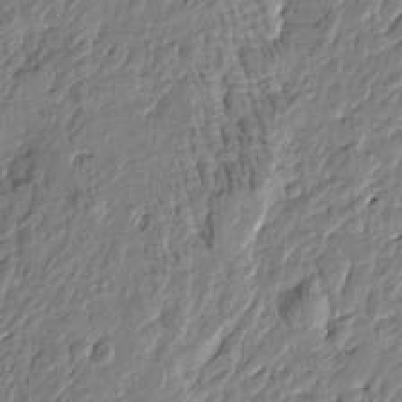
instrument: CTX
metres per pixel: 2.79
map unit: Htu
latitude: -1.9367
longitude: -179.4994
